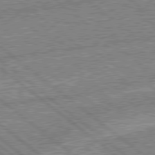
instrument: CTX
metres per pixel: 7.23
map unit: Hpe
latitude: 78.8191
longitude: -143.9906
